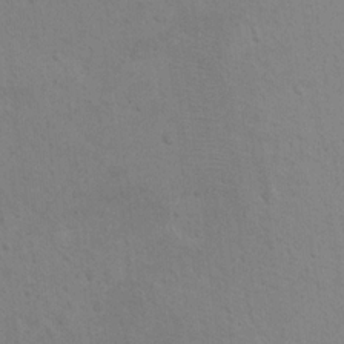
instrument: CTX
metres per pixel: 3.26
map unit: Hto
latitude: 11.2915
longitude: -35.5182
